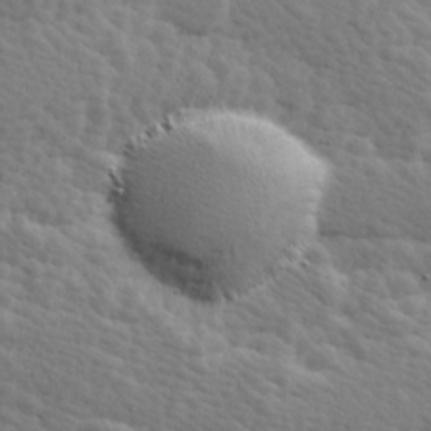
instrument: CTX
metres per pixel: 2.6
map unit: Hve
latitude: 25.5560
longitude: 145.5588
